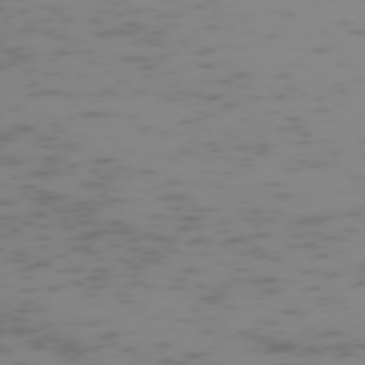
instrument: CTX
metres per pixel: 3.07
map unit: Hpe
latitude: -73.2943
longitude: 6.2739
